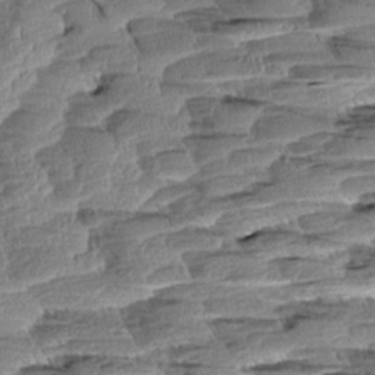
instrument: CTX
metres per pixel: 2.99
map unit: Aa
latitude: 8.4412
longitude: -133.1592
